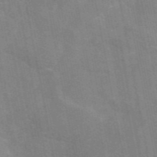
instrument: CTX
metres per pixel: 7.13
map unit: eAb
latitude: 45.8016
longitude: 121.9367
